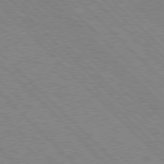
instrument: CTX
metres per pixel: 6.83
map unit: Hpe
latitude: 76.9513
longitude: -151.8394
